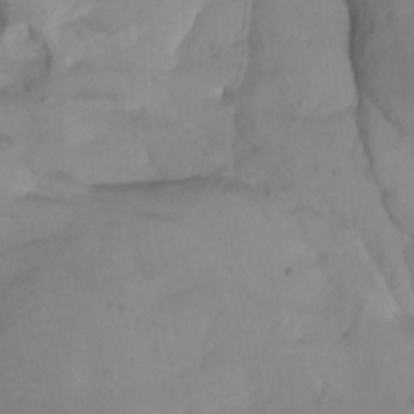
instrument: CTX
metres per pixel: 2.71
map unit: Htu
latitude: -8.4818
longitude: -65.5560
